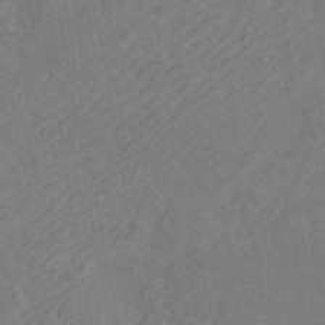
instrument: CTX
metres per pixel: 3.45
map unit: ANa
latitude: 43.0647
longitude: 17.0298
